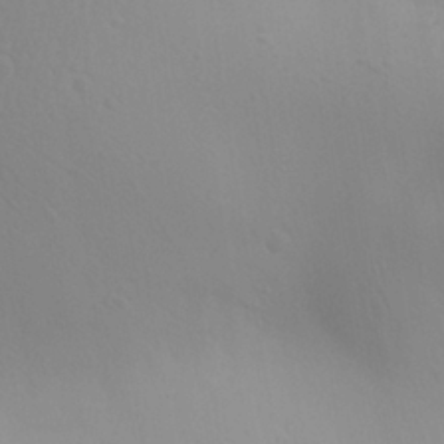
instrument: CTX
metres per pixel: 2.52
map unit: Aa
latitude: 23.8205
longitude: -136.3468
